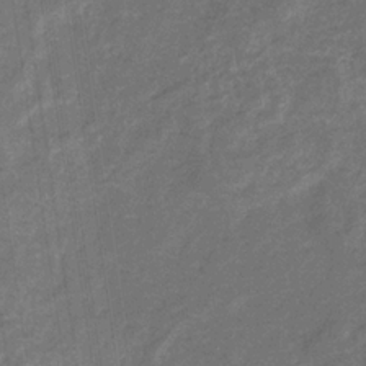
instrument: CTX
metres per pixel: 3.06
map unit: eHb
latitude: -33.6911
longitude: 74.4440
